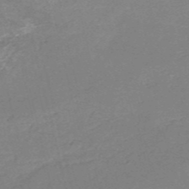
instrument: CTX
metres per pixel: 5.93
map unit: HNb
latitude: -53.4832
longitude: -41.1403
